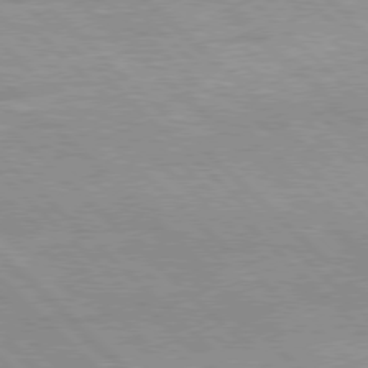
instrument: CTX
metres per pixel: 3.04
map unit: Hpe
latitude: 77.1025
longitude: -127.7261
